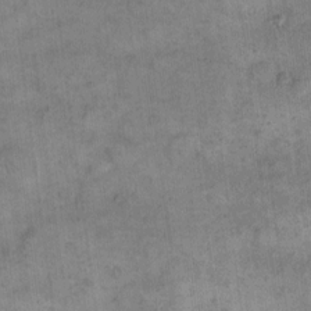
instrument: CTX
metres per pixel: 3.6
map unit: eHh
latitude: 14.7436
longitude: -66.8002
